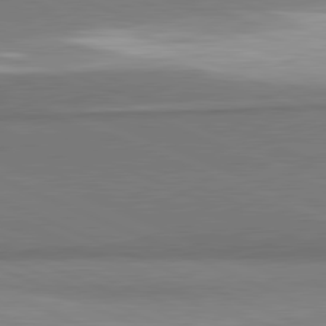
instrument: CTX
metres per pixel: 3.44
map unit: lApd
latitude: 81.6694
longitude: 161.0864
